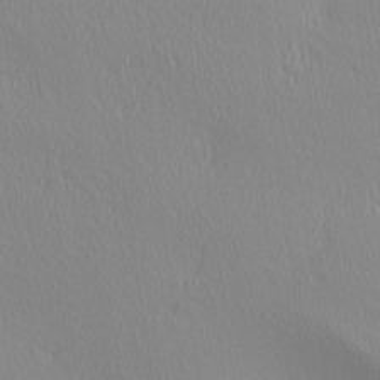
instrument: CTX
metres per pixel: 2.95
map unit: Ave
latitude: 3.2537
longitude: -115.1403
